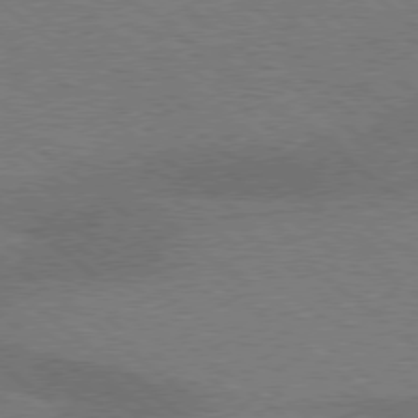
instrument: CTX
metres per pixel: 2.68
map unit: lApd
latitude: 77.2348
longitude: -58.5168
